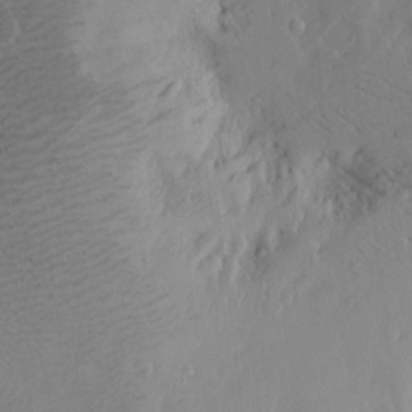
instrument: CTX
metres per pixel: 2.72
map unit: Htu
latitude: -5.1998
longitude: 174.2928
